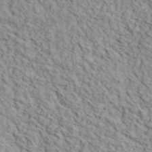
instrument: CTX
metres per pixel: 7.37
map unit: lHvf
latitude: 39.7450
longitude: -87.0080
